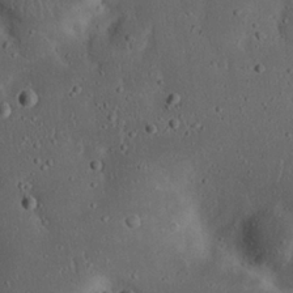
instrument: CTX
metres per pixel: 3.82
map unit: eHh
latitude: 23.1781
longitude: -70.4601
